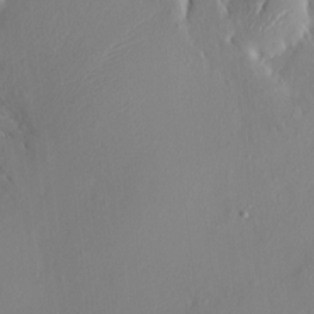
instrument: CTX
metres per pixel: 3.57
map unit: HNhu
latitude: 6.8569
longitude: 6.1417
